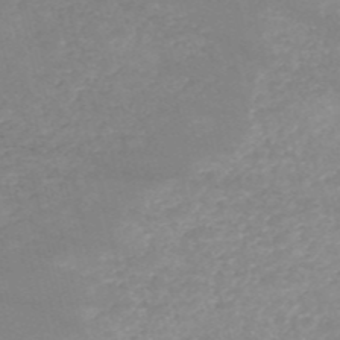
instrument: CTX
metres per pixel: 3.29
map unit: HNb
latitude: -53.2187
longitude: -36.3845
